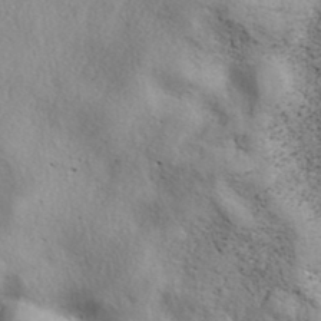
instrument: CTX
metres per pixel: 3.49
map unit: eAb
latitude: 39.3293
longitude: 113.2376
